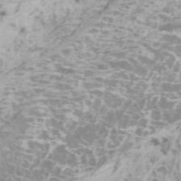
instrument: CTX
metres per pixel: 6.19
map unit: Htu
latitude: -6.0283
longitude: -72.8947
